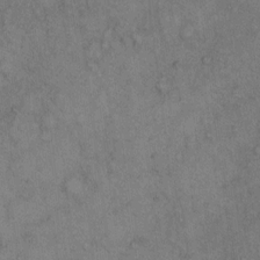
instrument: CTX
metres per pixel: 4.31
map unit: Hto
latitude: 10.9892
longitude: -59.5938
